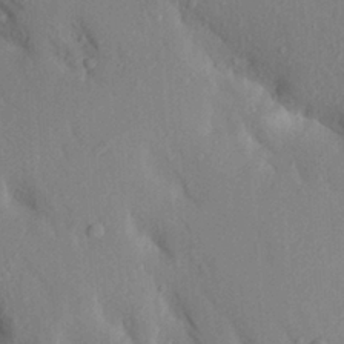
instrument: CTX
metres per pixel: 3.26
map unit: Aa
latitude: 24.4223
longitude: -150.5356
